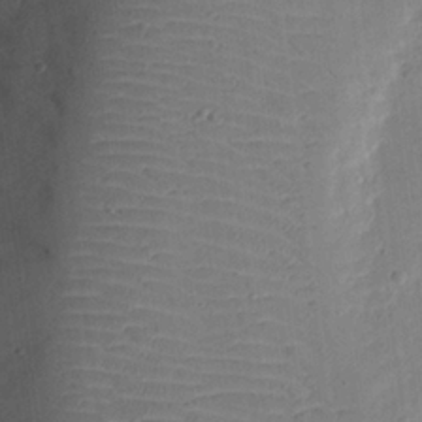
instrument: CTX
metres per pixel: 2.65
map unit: Nhu
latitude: 25.0836
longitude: -72.8947
